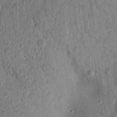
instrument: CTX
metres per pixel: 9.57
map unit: Aa
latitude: 18.1766
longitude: -146.6680
